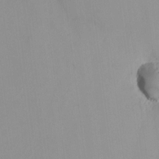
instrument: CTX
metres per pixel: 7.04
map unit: HNhu
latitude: 7.8205
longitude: 10.5007
